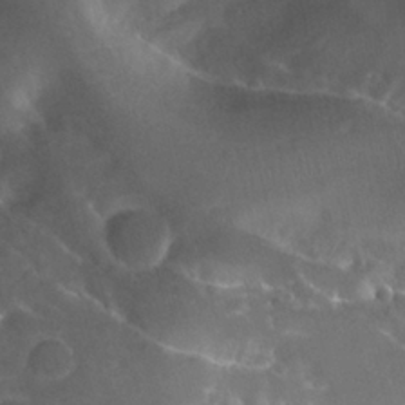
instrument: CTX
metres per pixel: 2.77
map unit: Nhu
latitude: -12.4251
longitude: -74.1389
